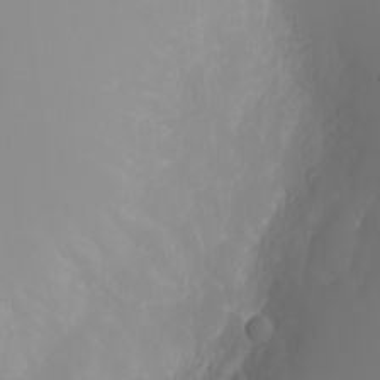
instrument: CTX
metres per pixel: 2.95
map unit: eHh
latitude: -3.0108
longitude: -75.0836
